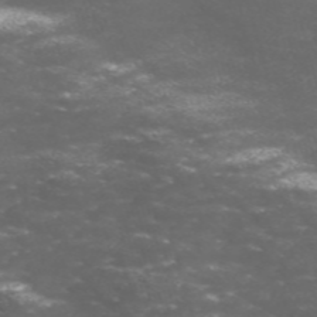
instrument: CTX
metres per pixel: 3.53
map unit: Nve
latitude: -58.5384
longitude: 57.3321
